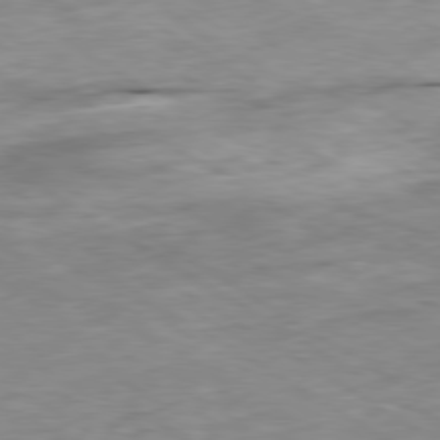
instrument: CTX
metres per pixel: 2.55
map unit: Ap
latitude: -80.1039
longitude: -74.6679
